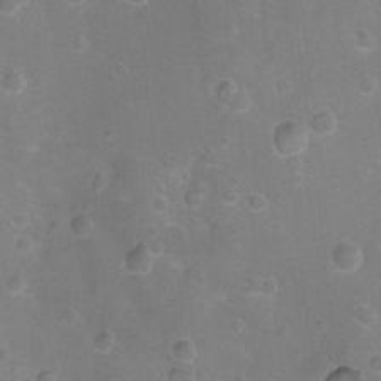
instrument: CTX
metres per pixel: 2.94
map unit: Ht
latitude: -7.9367
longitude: -21.3860
